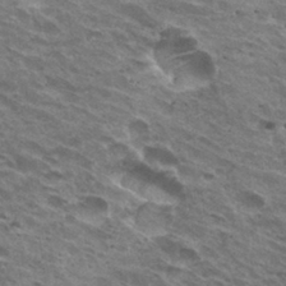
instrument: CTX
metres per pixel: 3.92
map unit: Hto
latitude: 31.6127
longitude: -43.4993
